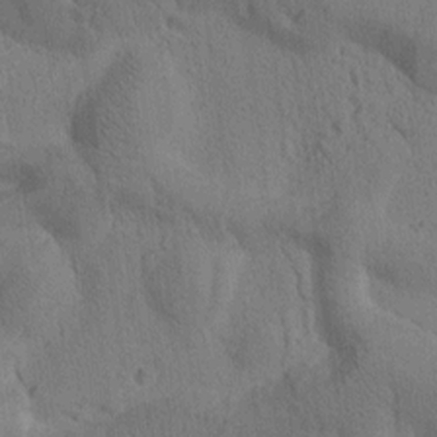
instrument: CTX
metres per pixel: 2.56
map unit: Htu
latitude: -0.4818
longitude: 174.4062
